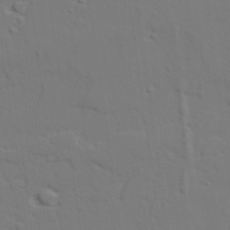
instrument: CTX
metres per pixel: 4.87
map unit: lAvf
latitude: 27.7261
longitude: -109.3292
